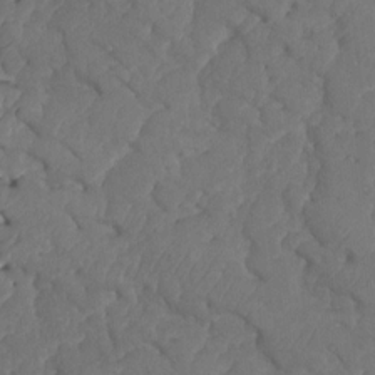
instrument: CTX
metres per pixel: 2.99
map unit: HNhu
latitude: -25.0675
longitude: 49.6344
